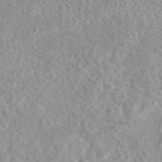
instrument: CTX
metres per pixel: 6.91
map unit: eAb
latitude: 44.6112
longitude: 115.3887
